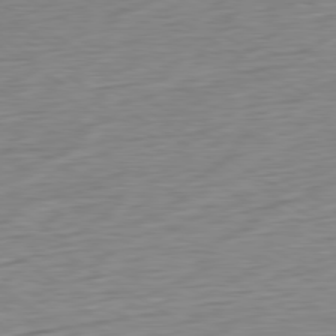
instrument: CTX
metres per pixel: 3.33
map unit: Ap
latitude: -80.5952
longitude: -79.0837
